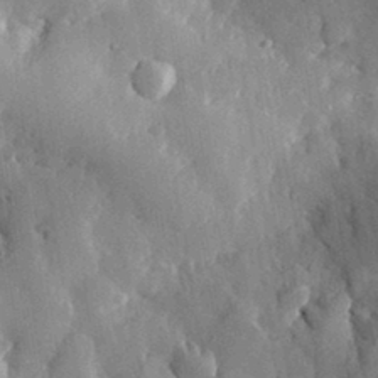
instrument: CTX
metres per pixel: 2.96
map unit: eHh
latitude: 30.2712
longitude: -79.8584
